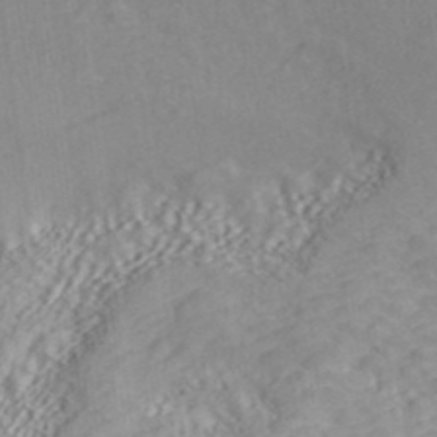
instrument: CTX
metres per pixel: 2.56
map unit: ANa
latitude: 41.5182
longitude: 18.1039
